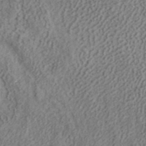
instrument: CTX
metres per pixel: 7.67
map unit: ANa
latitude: 38.4223
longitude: 20.5384
